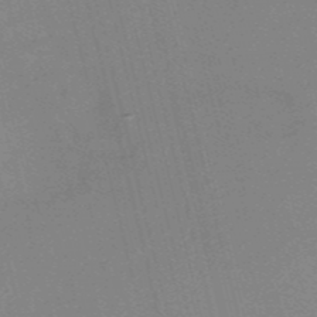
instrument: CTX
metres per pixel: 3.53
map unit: HNb
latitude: -52.6140
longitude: -47.1026
